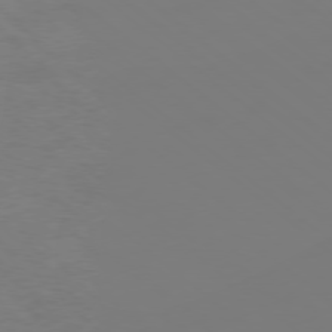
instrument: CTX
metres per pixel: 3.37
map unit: Ap
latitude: -77.8233
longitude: -99.3103
